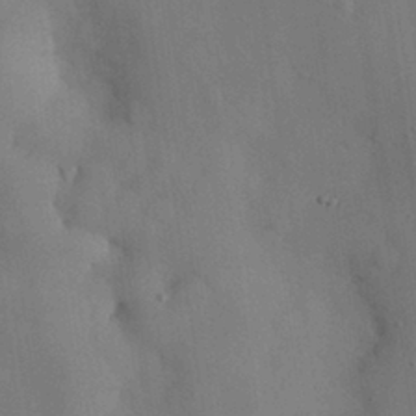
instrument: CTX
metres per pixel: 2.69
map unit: Nhu
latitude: 28.3089
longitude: -70.0822
